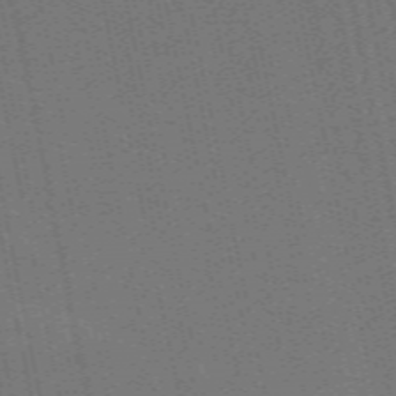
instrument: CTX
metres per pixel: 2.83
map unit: ANa
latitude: 51.7260
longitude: -70.6679
